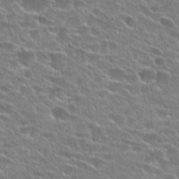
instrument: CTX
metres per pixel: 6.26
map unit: Hto
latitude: 24.6679
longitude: -45.7827
